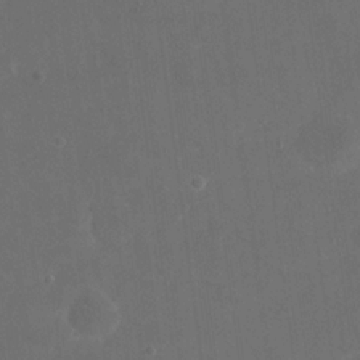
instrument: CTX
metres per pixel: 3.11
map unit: eHh
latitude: 19.6694
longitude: -65.9717
